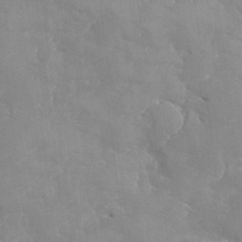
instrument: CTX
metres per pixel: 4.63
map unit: Ave
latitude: -8.8786
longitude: -117.4426
